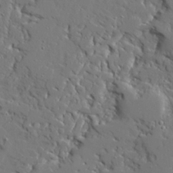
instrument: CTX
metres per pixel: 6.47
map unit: Ave
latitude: 23.4426
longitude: -129.6694
